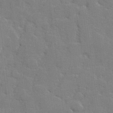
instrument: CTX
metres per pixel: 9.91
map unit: lHvf
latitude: 24.7246
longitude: 142.4629
